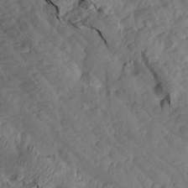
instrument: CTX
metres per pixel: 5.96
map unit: Aa
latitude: 14.8380
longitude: -142.6869
